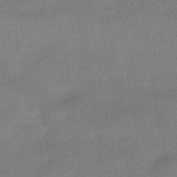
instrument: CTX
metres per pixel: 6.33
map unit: HNhu
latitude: -41.3698
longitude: 95.0486
